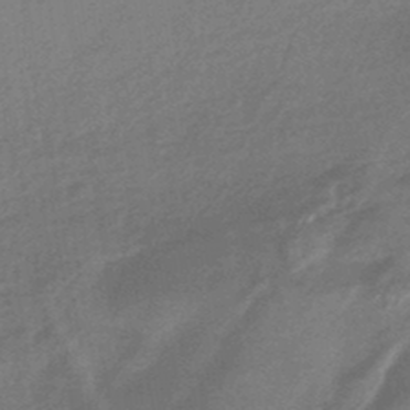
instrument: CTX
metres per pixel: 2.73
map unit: HNhu
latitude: -45.1431
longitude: 93.3699
